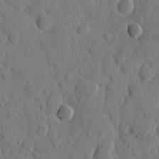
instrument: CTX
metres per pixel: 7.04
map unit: eHh
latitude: 9.3860
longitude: -64.6868
